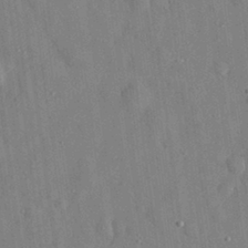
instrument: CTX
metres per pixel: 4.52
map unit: eHh
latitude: 29.4426
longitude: -74.0255
